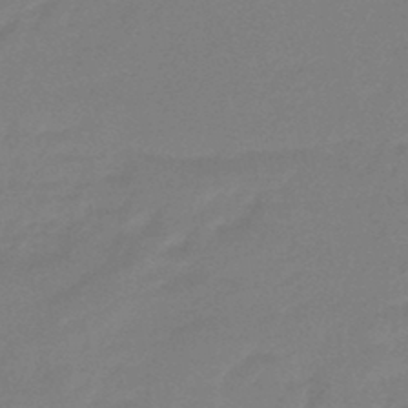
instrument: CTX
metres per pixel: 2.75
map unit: eHb
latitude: -46.1039
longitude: 86.2928
